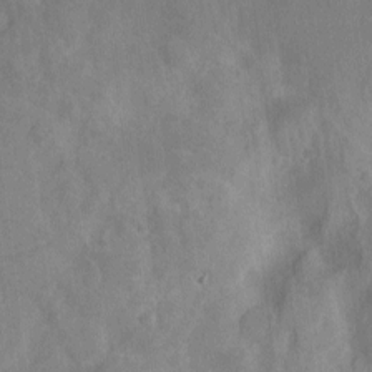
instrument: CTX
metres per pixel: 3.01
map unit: Ht
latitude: -12.0094
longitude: -24.8380
